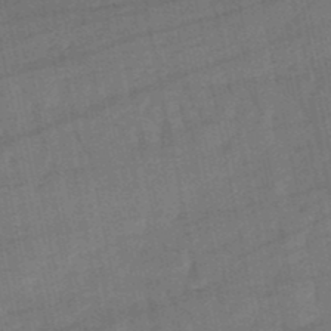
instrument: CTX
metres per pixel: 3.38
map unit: lHb
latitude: -49.5210
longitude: 78.2550
